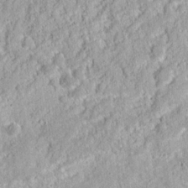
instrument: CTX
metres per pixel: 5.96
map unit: Nhu
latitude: 12.9892
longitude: -73.8584
